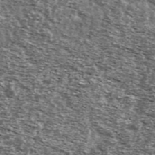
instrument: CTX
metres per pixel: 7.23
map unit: Ave
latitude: 41.3293
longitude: -106.1200
